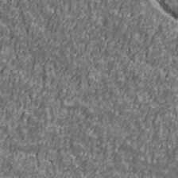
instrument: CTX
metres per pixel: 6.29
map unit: Ave
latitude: 41.0647
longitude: -112.4979
